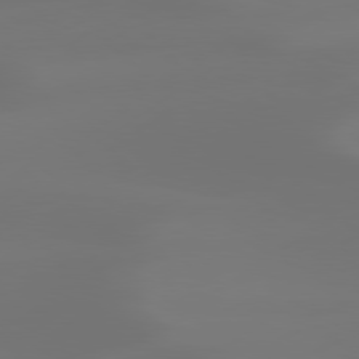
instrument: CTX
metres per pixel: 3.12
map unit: Hpe
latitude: 78.4790
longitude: -128.7624
